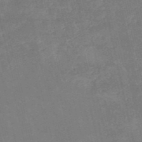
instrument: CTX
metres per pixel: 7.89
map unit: HNb
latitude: -54.0472
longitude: -35.0647
